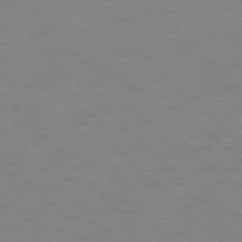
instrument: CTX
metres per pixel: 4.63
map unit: Ap
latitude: -75.5211
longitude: -78.8002
